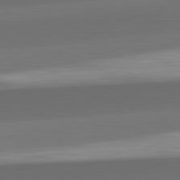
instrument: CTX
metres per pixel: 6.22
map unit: lApd
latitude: 82.1955
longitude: -162.0633
